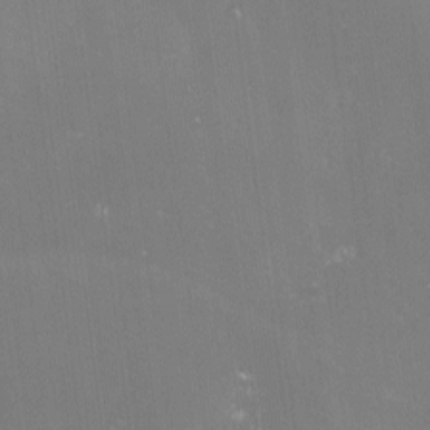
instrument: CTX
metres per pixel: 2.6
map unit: lHvf
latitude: -14.5574
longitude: -100.6868
